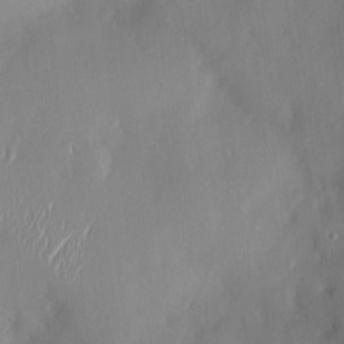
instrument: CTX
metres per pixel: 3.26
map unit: HNhu
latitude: -0.8219
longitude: -8.1389
